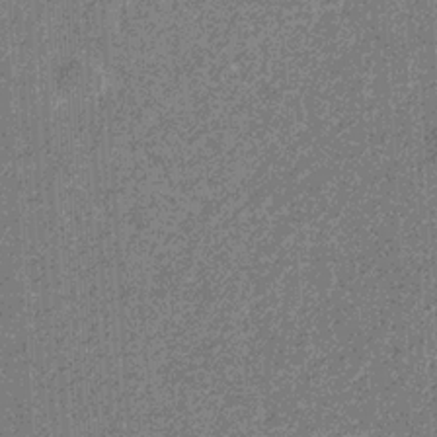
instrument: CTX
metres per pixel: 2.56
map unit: eHb
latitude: -31.7855
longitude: 69.6721
